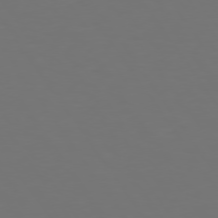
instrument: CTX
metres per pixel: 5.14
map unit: Hpe
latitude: 74.4223
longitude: -124.3278
